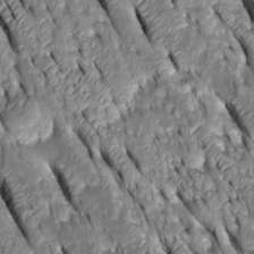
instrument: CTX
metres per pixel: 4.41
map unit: Htu
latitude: -0.4818
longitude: 148.7464
